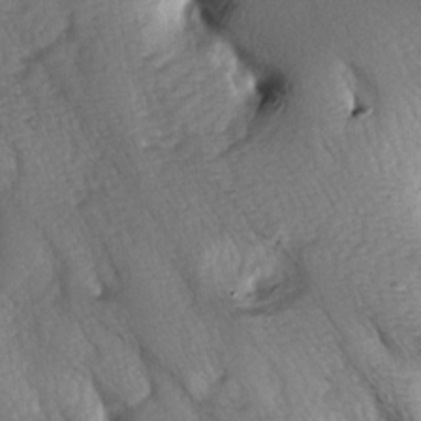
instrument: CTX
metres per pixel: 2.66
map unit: lAa
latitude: -5.7666
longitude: -126.2334
